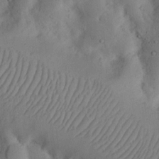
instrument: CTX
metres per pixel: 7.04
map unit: Nhu
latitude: 18.3089
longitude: -75.5749
